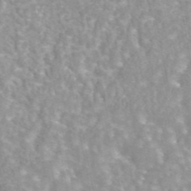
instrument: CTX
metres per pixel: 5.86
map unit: eAb
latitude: 44.1200
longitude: 108.3495
